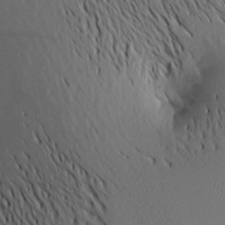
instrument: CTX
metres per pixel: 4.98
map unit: Aa
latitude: 21.5938
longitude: -146.4223
